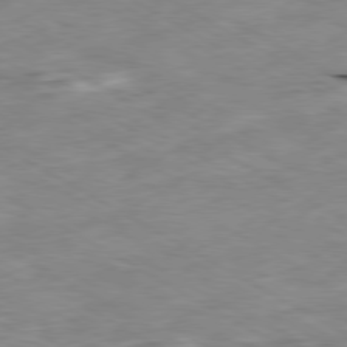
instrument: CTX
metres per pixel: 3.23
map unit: Ap
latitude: -80.2929
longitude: -73.7639
